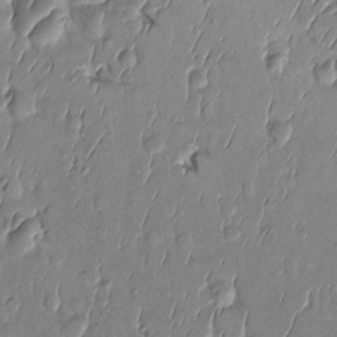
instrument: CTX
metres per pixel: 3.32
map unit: Htu
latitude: -0.0472
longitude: 147.7477
